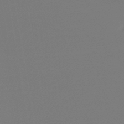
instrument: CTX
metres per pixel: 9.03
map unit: lHb
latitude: -46.4062
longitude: 60.0850
